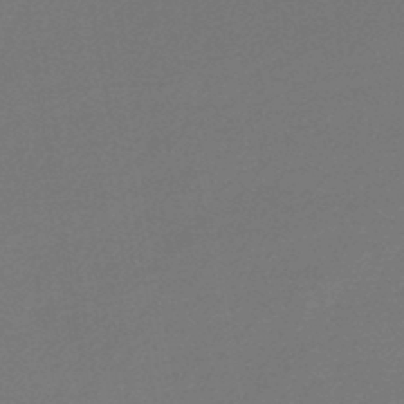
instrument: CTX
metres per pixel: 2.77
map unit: lHb
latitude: -45.8800
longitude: 71.9367
